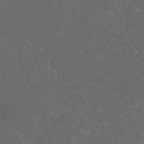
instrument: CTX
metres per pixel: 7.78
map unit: Nhu
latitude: 22.8380
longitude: -65.0647
